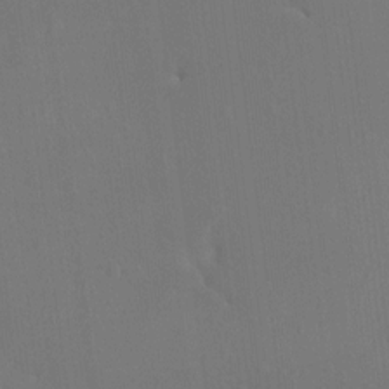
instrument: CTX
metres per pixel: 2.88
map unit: HNhu
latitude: 7.7827
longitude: 4.3495
